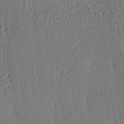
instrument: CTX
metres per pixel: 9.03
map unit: Ave
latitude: 3.8016
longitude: -114.1199
